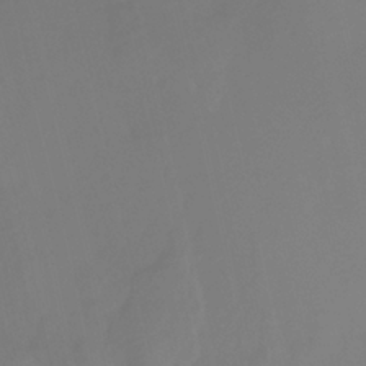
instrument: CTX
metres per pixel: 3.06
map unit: HNhu
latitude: -28.6330
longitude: 67.0108
